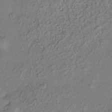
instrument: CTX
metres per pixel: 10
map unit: Nhe
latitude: -34.6518
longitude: -143.4049
